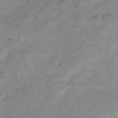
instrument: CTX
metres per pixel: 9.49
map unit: Hve
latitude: -32.5007
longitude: 91.0676
